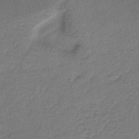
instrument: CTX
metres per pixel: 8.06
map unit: lHb
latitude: -35.1431
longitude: 62.6896
